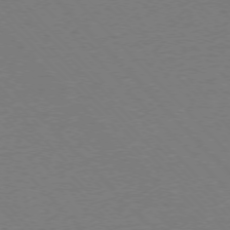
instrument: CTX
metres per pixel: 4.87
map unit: Ap
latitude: -76.2362
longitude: -85.6127
